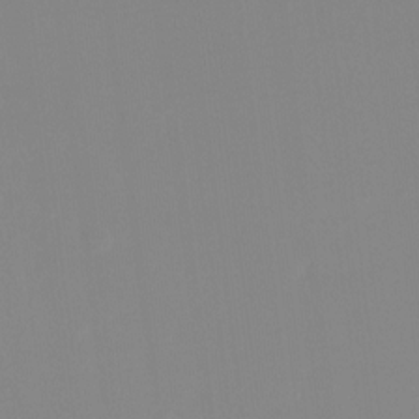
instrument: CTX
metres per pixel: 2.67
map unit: Ht
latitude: -13.4266
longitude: -58.1200
